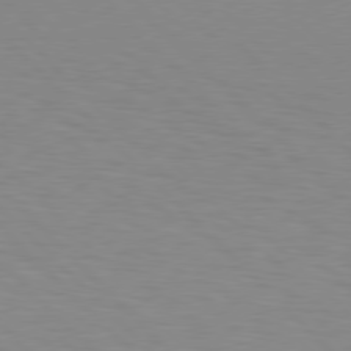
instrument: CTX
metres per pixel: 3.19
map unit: Hpe
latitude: 77.6127
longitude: -160.0633
